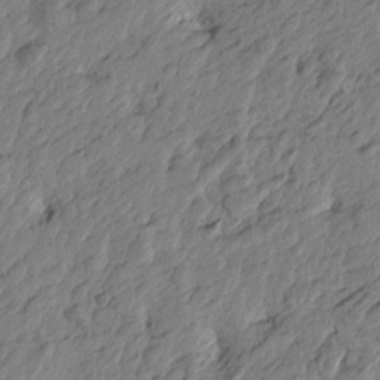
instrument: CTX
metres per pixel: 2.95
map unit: Htu
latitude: -3.2753
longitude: 179.7855
